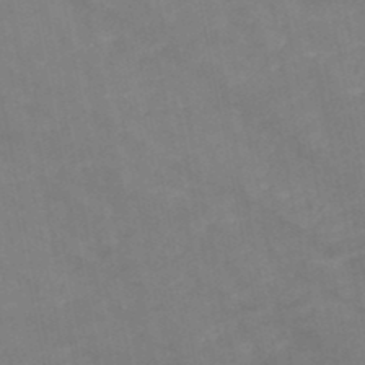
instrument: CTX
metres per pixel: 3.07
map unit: HNb
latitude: -48.4251
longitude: 57.5399
